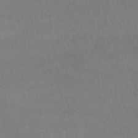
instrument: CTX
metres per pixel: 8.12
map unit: lHb
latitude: -42.9352
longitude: 66.8219
